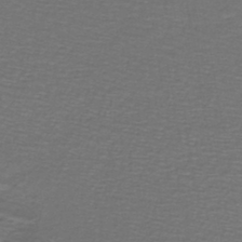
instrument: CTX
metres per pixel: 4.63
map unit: lHb
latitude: -43.9178
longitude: 56.8597
